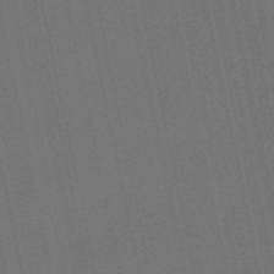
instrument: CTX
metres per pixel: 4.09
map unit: lHb
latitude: -50.7652
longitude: 80.6897
